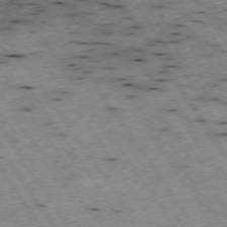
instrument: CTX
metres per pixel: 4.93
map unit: Hpe
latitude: -74.3685
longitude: 3.5021
